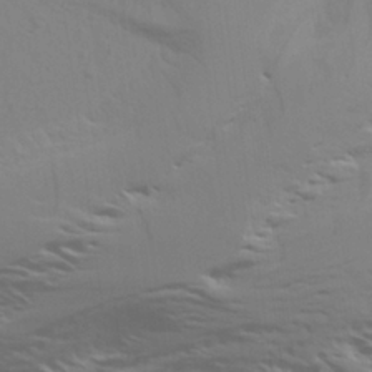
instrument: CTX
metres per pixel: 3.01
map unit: Aa
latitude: 26.0822
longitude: -143.2537
